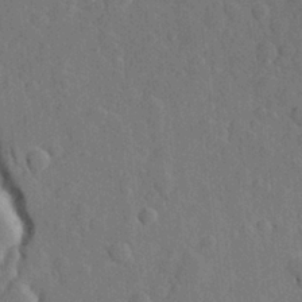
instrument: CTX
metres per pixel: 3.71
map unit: Hve
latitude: 25.0458
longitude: 149.1809
